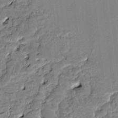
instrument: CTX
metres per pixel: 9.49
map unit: HNhu
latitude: 3.2537
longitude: 8.9919
